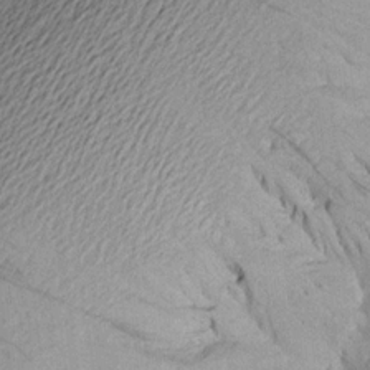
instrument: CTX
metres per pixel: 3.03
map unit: Aa
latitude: 17.4993
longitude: -144.1767
